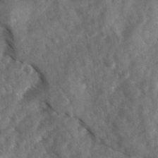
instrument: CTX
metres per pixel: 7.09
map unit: Ave
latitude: 17.6127
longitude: -131.1404
